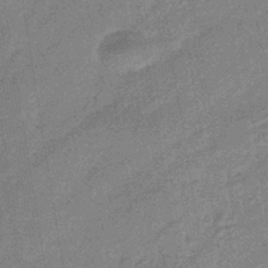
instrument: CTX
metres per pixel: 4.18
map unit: HNhu
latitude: -43.1431
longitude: 90.8786
